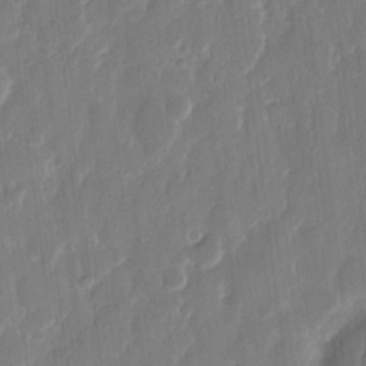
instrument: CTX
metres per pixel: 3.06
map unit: eHh
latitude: 11.6127
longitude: -70.8758
